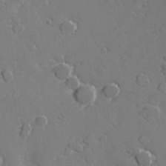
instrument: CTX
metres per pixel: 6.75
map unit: lHvf
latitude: 27.2159
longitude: 142.4251
